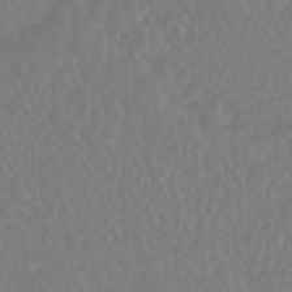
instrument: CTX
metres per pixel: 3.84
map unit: HNhu
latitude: -46.3117
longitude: 97.1620
